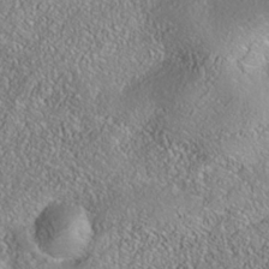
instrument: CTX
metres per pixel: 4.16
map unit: Nhe
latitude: -38.2362
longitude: 138.0661
